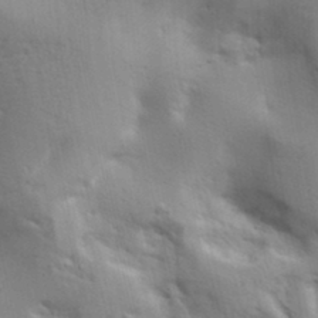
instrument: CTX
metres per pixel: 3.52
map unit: lAa
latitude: 18.1389
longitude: -138.8002
